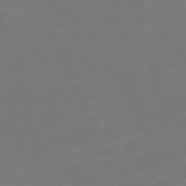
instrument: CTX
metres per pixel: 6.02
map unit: Nve
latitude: -58.9163
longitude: 58.2361
